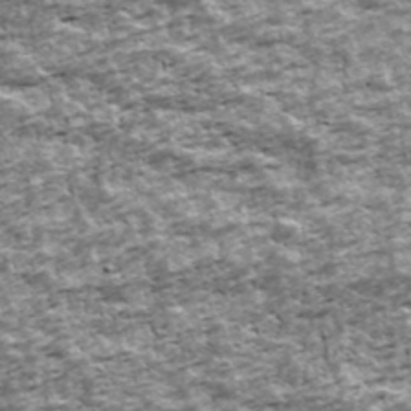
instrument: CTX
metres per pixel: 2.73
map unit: Ave
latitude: 42.3278
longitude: -111.9339
